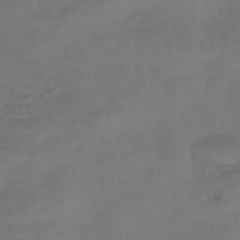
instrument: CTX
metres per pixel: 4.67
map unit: lHb
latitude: -42.9730
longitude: 81.2565
